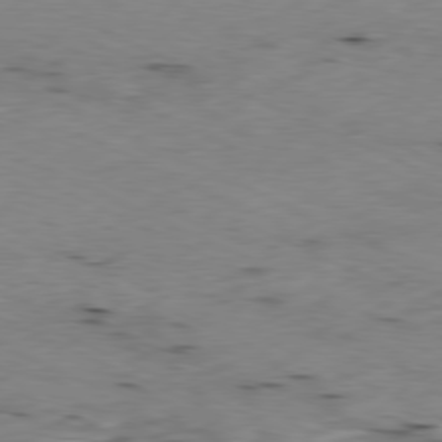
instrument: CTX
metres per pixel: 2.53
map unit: Ap
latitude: -80.0472
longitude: -67.3103
